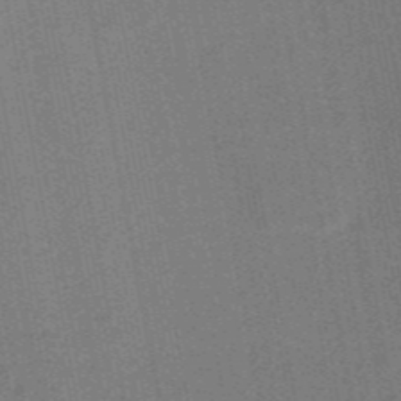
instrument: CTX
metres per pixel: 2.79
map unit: HNb
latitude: -52.5006
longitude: -48.2334
